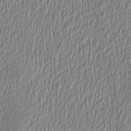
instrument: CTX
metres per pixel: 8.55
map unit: Aa
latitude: 28.2900
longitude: -137.7261
